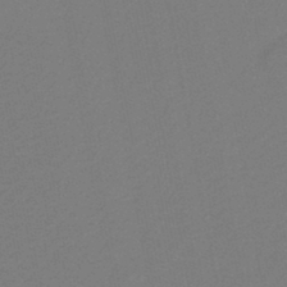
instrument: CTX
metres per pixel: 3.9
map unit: HNb
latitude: -46.6518
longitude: 55.6533
